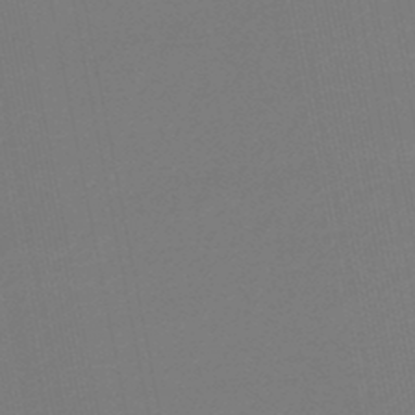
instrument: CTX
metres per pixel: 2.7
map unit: lHb
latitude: -47.0486
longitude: 69.4832
